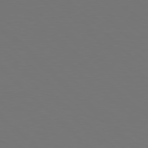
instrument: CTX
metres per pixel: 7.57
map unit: Hpe
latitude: 78.1767
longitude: -175.4238
